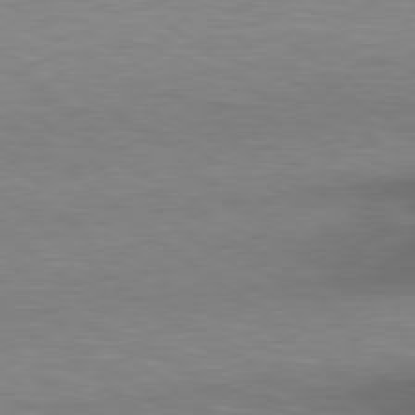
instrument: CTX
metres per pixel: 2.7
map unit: lApd
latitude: 78.4790
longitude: -48.4601
